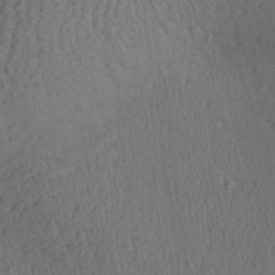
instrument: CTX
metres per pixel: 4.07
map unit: Aa
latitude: 27.5371
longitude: -138.1200
